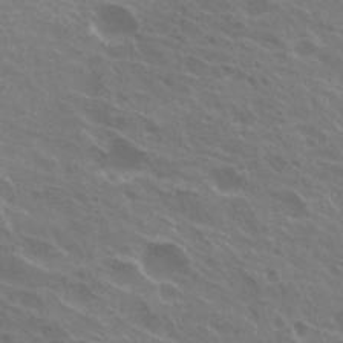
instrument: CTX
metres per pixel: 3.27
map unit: Hto
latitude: 24.5545
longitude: -38.4790
